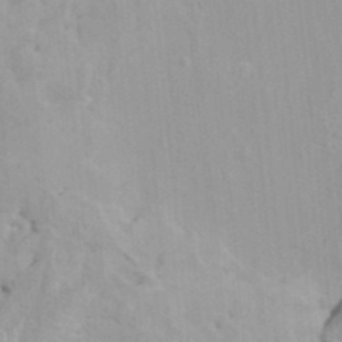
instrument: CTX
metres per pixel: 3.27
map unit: HNhu
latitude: 6.6301
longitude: -1.8583
